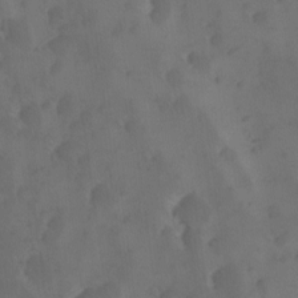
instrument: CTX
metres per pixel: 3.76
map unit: Ave
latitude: 12.1200
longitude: -105.6883
